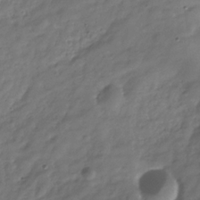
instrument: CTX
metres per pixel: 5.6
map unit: Hve
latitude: -31.5588
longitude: 91.3699
